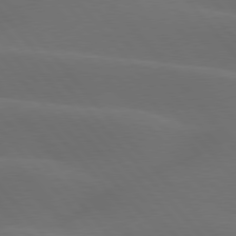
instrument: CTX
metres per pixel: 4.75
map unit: lApd
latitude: 77.9717
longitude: -53.4616
